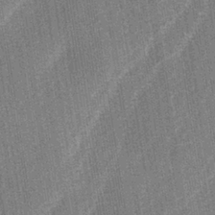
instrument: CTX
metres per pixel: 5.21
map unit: lAa
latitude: -3.1809
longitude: -129.4048
